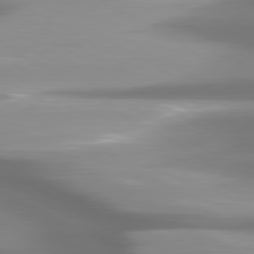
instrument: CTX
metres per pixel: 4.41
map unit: lApd
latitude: 80.0444
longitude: -138.9514
